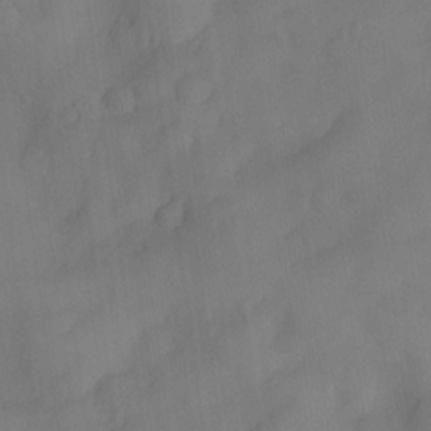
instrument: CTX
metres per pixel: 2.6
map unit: Nve
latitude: -25.9178
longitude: -148.5735
